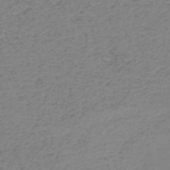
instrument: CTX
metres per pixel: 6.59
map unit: HNb
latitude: -51.6722
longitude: -52.7058
